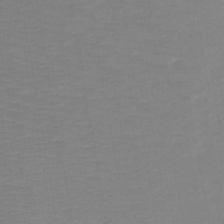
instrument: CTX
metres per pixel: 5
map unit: HNb
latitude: -48.9353
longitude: -44.8569
